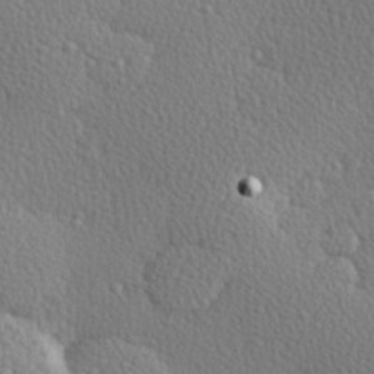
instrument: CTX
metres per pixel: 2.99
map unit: Hve
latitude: 27.0648
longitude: -93.2348
